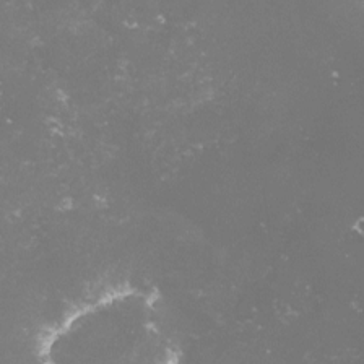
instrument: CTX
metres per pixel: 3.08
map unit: lHvf
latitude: -14.7652
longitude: -100.1767
